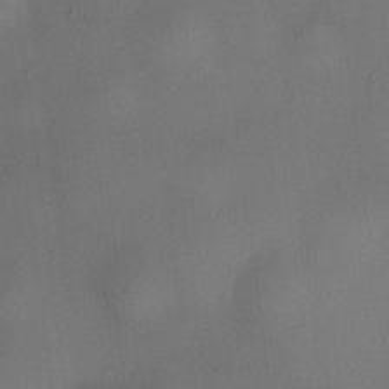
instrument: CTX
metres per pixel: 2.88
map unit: HNhu
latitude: 9.2159
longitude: 14.2362
